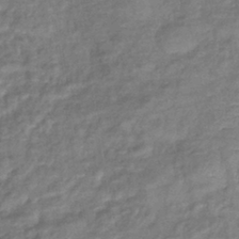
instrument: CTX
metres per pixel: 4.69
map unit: eHb
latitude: -39.1620
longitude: 78.6329
